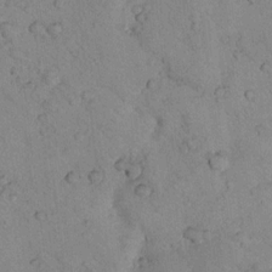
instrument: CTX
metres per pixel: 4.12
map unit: lHvf
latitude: 13.1592
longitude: 178.6896
